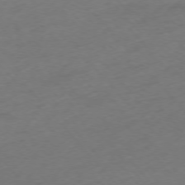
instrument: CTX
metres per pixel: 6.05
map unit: Ap
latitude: -76.3117
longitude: -72.1767
